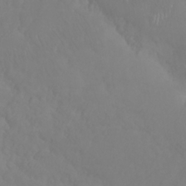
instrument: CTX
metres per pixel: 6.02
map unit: eHh
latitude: 25.6504
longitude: -64.2900
